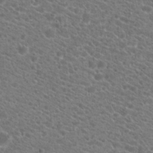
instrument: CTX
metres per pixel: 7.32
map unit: Hto
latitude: 20.6680
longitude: -38.7624
